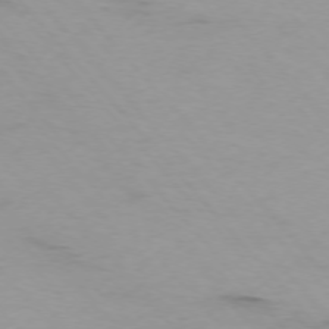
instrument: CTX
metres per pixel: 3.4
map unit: Ap
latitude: -75.8801
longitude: -88.0255
